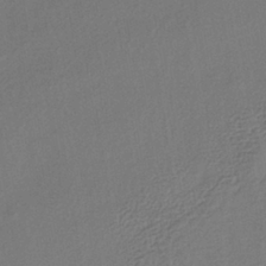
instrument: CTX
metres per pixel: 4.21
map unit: lHb
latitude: -37.8989
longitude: 69.0486
